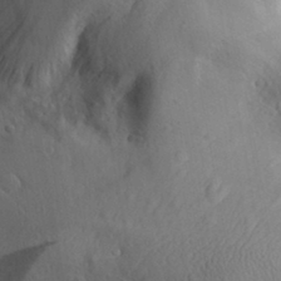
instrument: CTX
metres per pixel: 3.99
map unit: Aa
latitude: 30.5357
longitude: -143.6883
